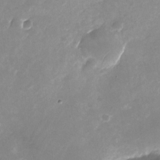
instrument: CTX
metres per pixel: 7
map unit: Nhu
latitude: -24.9542
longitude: -70.1389
